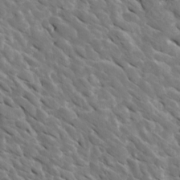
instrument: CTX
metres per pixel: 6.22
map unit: Htu
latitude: 1.7260
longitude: 142.8596
